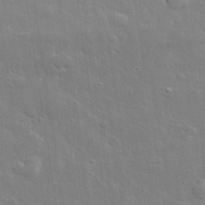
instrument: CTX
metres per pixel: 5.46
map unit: lHvf
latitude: 32.0444
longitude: -88.3846
